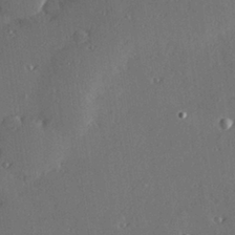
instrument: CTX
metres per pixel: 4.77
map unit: Hve
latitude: 27.6505
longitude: -91.2915
